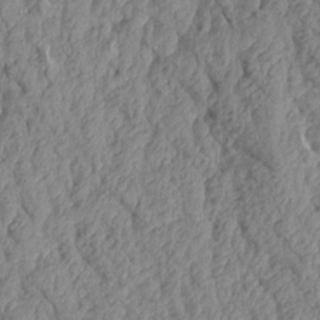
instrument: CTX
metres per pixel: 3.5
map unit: Aa
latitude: 18.0255
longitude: -145.9150
